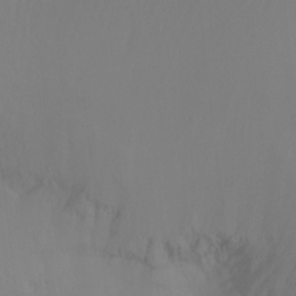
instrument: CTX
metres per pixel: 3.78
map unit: Ht
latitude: -12.8597
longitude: -50.6679
